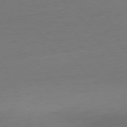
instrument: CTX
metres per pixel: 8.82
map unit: Ap
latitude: -77.3699
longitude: -68.5168
